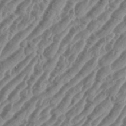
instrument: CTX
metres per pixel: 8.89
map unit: eHh
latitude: 36.6113
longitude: -135.1592
